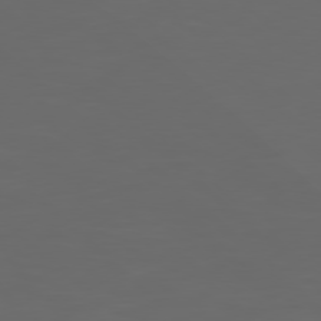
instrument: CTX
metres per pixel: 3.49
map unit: Hpe
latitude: 77.7260
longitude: -124.6868
